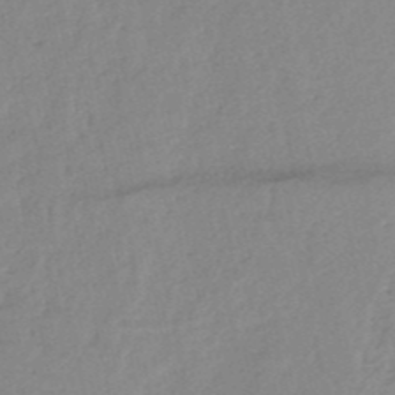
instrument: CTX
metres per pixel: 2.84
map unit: eHh
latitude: -52.4440
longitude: -24.3845
